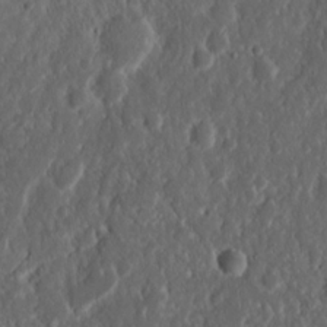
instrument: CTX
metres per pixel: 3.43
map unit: Nhu
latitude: 14.1011
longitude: -73.3293
